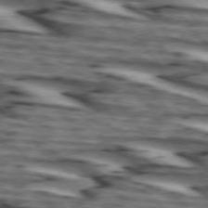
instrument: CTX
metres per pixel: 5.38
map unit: lApd
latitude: 74.3845
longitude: -72.4412
